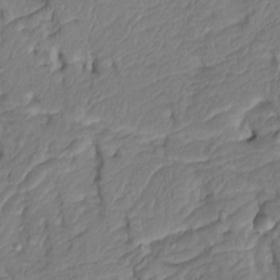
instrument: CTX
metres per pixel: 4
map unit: Htu
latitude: -6.5574
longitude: 154.8219
